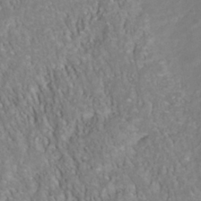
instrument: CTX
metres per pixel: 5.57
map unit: Nhu
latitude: -40.7463
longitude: -85.4427
